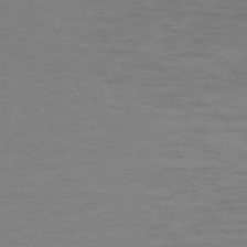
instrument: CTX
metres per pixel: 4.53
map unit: Ap
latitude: -77.3699
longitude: -67.8772
